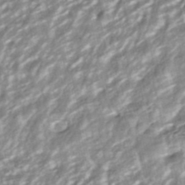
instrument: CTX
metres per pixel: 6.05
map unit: ANa
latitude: -40.5763
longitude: 102.6707
